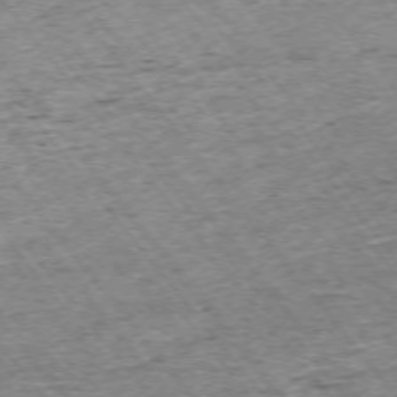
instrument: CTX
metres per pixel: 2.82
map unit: Ap
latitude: -74.8219
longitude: -86.7813
